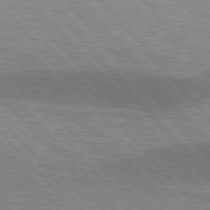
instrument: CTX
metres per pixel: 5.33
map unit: lApd
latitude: 76.5545
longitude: -61.9528
